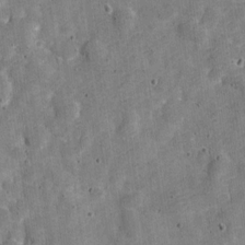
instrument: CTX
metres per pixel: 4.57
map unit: Nve
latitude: -25.1431
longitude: 105.5021
